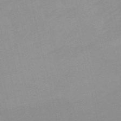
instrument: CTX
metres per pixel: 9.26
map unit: HNb
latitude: -54.6897
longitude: -45.4804
